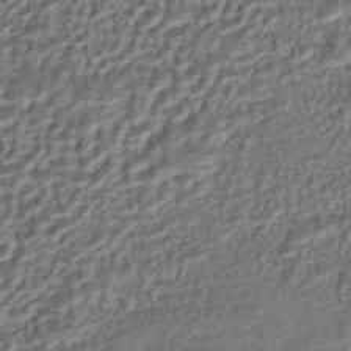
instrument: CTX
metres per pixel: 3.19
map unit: HNhu
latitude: -45.2754
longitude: 106.3684
